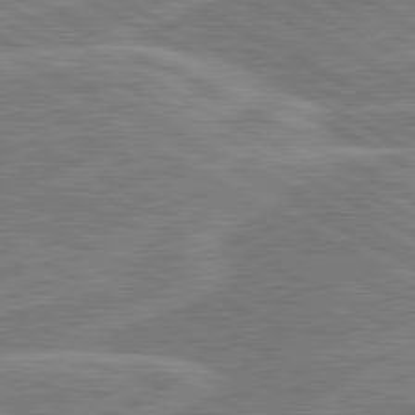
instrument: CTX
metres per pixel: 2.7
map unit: lApd
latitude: 80.9325
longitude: 124.1228
